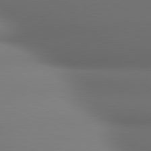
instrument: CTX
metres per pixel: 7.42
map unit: lApd
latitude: 80.8191
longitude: 136.4251
